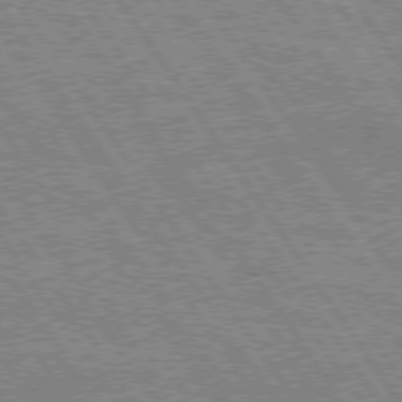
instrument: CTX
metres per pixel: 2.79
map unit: Hpe
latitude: 75.5749
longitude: -155.4048
